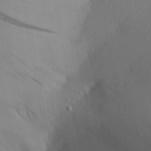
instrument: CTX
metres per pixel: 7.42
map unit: Aa
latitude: 27.1214
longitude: -147.2915
